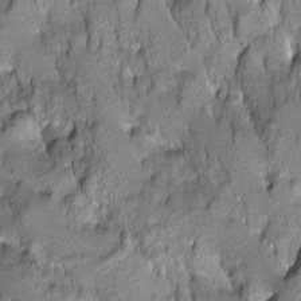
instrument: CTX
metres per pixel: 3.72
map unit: Ave
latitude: -10.9920
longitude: -118.2900
